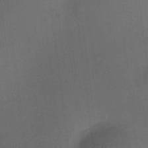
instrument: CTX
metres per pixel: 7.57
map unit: HNhu
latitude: 9.0459
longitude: 13.1242
